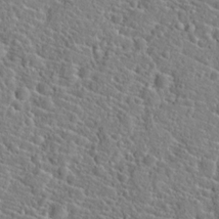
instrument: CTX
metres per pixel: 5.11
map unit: Hto
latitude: 21.2537
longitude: -44.7813
